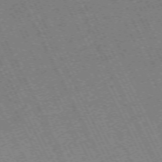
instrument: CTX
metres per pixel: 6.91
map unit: Hpe
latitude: -70.8786
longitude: 10.2740
